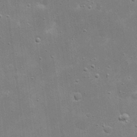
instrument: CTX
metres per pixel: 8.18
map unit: eHh
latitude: 21.2537
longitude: -67.1025
